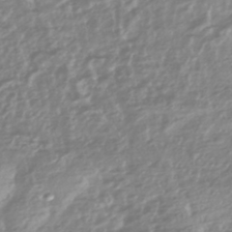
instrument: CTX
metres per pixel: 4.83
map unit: HNhu
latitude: -44.4251
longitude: 96.5385
